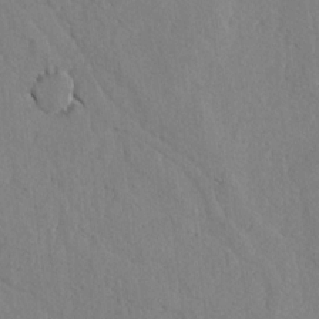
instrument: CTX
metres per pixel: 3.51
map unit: lAvf
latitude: -5.5021
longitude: -113.8394
